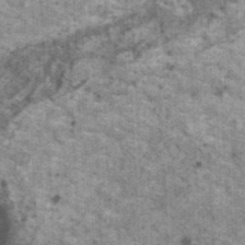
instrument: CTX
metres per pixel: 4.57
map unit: HNhu
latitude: 2.3656
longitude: 4.7085
